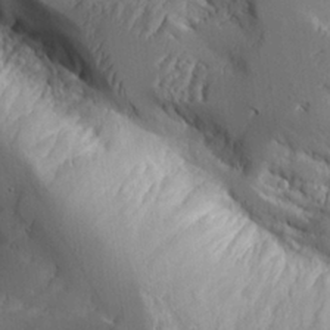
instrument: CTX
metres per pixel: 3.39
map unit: Aa
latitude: 25.6127
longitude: -127.3482
